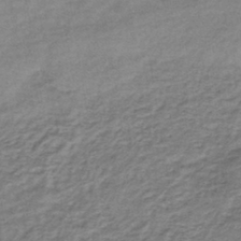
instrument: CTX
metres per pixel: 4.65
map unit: lHb
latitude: -40.0850
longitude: 71.9178
